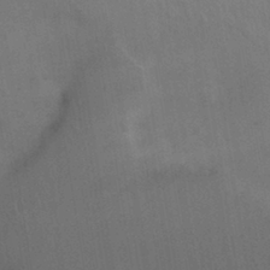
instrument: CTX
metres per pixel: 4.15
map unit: Nhu
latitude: 26.6680
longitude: -70.5735
